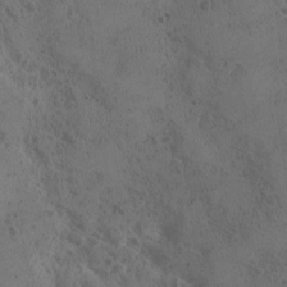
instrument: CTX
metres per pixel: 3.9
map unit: Ave
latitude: -9.6155
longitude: -118.0255
